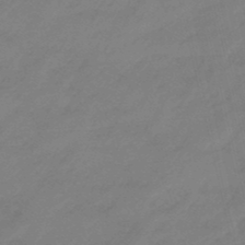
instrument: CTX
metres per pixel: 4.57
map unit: eHb
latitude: -46.3684
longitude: 86.5385
